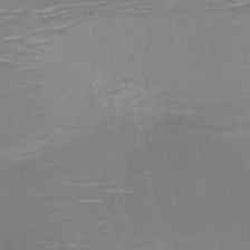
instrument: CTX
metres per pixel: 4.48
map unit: HNb
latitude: -51.2754
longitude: -45.8772
